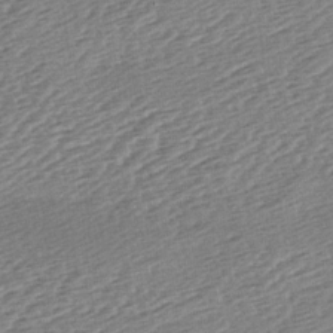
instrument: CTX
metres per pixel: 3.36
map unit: lAa
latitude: -2.9352
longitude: -127.1592
